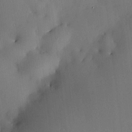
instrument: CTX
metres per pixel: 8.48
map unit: HNhu
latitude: 6.2711
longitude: 14.8975
